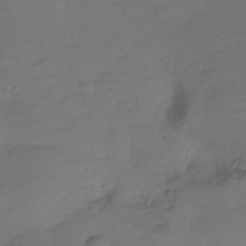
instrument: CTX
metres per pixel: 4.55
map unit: Hve
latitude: -27.9556
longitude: 91.0109
